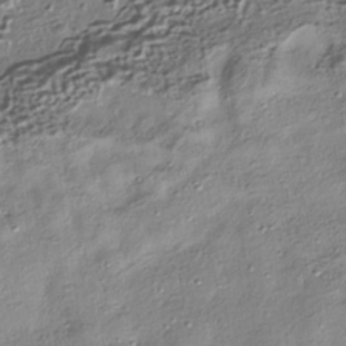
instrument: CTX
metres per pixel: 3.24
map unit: HNhu
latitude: -40.4251
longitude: 107.5022
